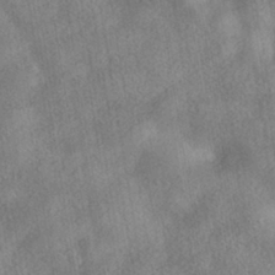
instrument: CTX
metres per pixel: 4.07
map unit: HNhu
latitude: -40.1795
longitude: 96.4440
